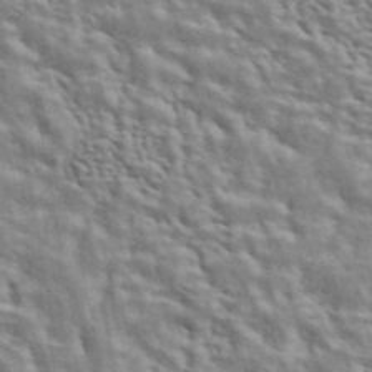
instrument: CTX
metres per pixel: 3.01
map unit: ANa
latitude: 45.4049
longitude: 38.9164
